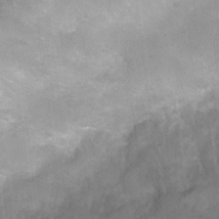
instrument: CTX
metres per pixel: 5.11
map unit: Nhu
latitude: 4.3467
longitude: -16.2712
